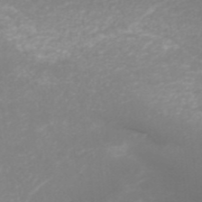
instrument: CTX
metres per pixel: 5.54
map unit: ANa
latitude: 41.9717
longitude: 28.2362
